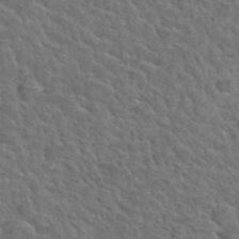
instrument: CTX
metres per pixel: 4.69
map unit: Hto
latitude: 36.0444
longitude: -50.1388
